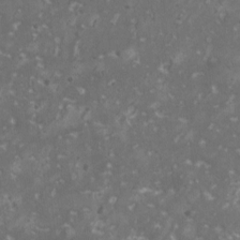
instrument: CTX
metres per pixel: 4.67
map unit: HNhu
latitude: 1.0458
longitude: 6.9541
